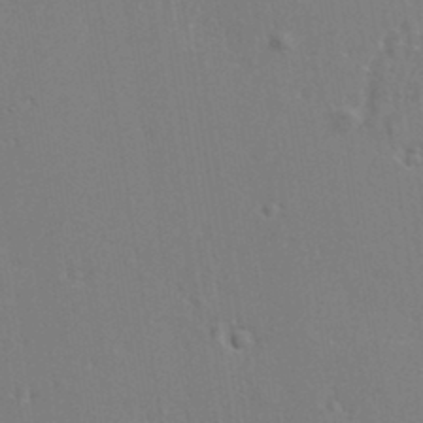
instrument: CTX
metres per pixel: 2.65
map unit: eHh
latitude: 34.9891
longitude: -132.6868
